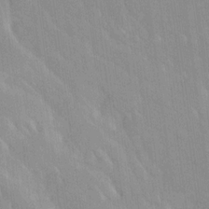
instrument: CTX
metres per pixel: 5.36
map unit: Ave
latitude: 19.4048
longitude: -136.6680
